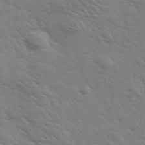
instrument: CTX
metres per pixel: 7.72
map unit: Ave
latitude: 37.3482
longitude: -109.2348
